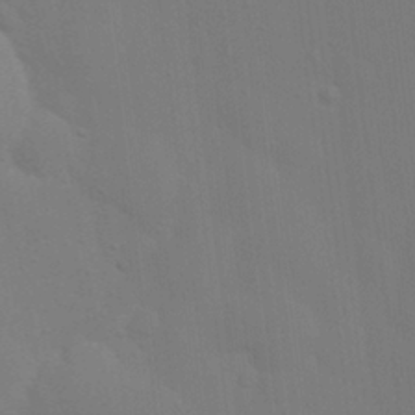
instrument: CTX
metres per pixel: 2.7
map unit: Nhu
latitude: 20.8191
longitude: -72.7436
